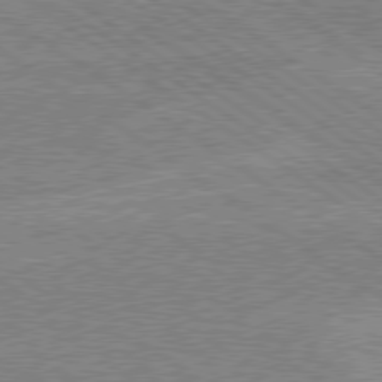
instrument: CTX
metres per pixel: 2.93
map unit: Hpe
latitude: 78.9703
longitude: -133.0270
